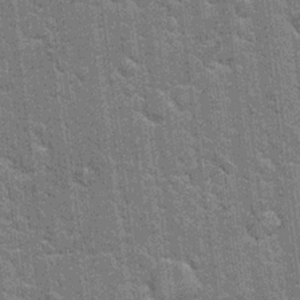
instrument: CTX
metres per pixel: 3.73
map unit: Hto
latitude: 20.7247
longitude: -48.5357
